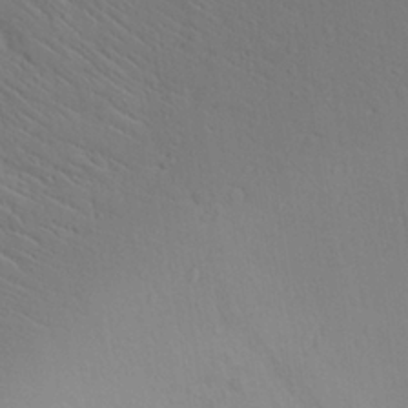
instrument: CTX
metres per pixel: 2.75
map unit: Aa
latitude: 25.6882
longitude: -148.2145
